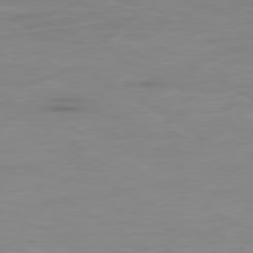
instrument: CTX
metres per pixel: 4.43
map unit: Ap
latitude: -79.3320
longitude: -77.1403
